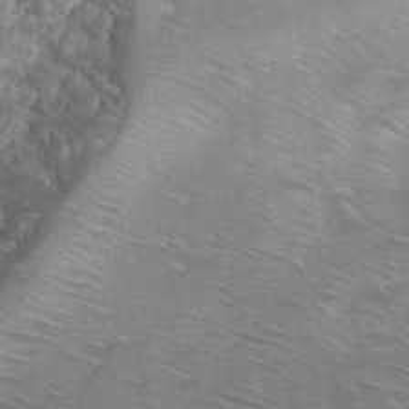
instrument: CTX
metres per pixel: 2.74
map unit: Hto
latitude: 28.4601
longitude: -40.5356
